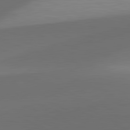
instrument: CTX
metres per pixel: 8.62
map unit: lApd
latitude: 81.6316
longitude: 130.6896
